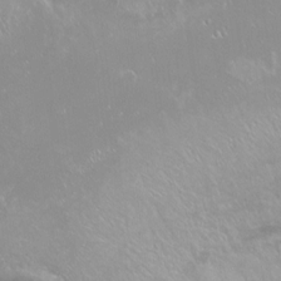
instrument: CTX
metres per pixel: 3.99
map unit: Ht
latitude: -14.3873
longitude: -42.7624
